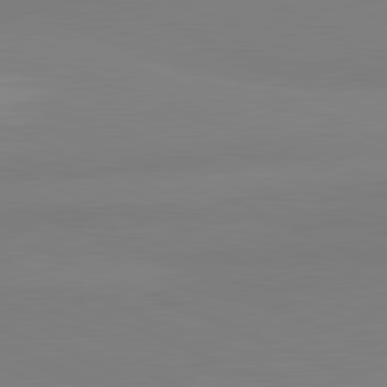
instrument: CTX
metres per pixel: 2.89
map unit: lApd
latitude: 81.8394
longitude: 177.7667
